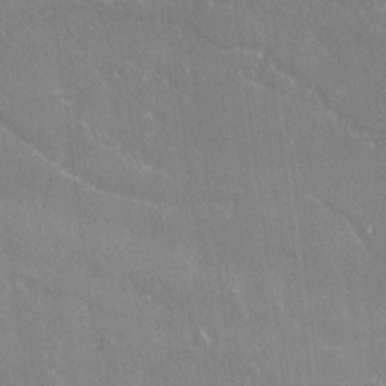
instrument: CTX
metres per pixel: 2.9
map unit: Ave
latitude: 22.1578
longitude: -133.9717
